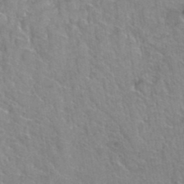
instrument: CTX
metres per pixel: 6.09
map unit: Hto
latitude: 37.5560
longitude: -43.7828
